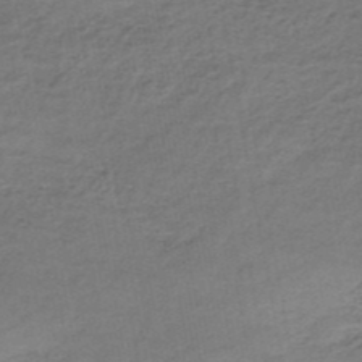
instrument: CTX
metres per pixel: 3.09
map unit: lHb
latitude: -35.6155
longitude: 61.1620
